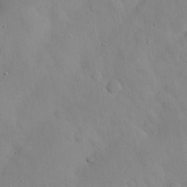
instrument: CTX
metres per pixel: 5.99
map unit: Nhu
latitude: 26.3278
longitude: -72.4979
